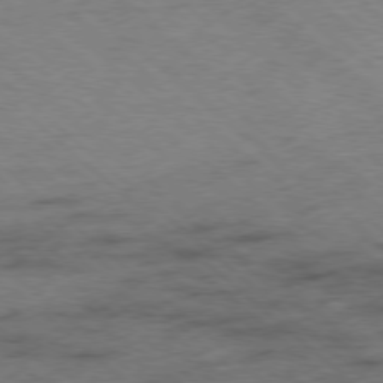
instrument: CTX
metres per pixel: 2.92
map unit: Ap
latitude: -78.3117
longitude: -50.5545
